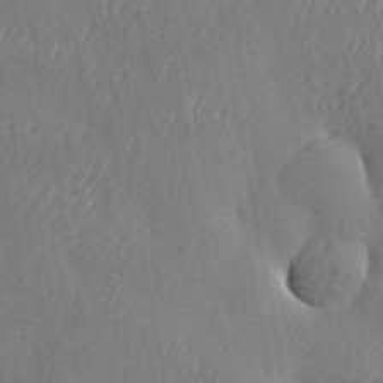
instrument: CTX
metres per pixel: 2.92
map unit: Aa
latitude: 34.0633
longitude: -134.0822
